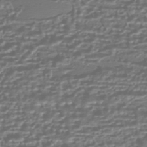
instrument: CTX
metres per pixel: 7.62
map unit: HNhu
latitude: -43.8989
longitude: 98.0283
